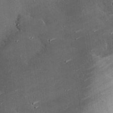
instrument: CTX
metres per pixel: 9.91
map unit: eHh
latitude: 24.2711
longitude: -90.6490
